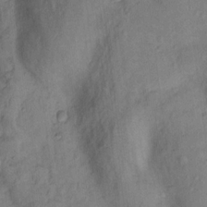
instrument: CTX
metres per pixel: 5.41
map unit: Nhu
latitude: 14.9136
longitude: -31.0837
